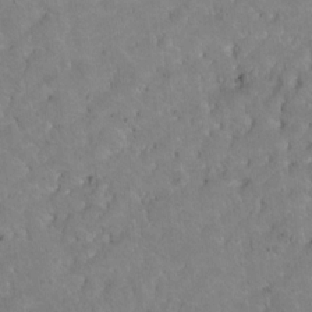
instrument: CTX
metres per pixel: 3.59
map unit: Hto
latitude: 3.1214
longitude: -35.8205
